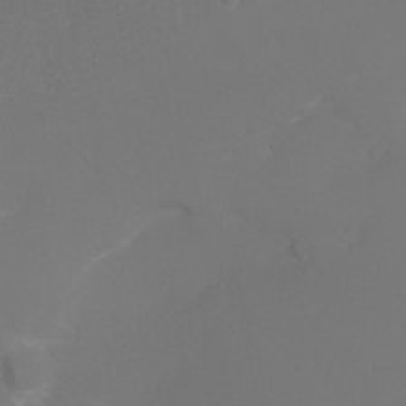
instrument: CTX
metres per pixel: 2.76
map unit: Ht
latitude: -6.3873
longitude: -26.8002
